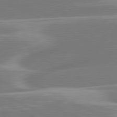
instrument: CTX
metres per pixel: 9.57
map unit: lApd
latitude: 81.1403
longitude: -129.7449
